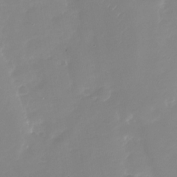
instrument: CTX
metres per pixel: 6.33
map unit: Nhu
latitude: -30.1039
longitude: -77.5938
